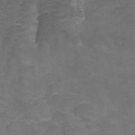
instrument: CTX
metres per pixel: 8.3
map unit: Hto
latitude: 4.8191
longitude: -32.4601
